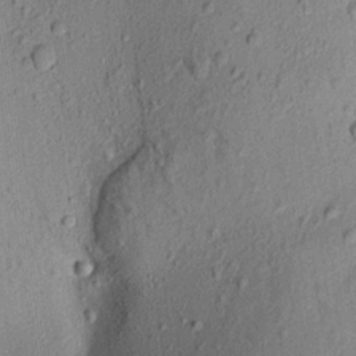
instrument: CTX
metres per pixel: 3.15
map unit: Aa
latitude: 16.8758
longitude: -147.8962
